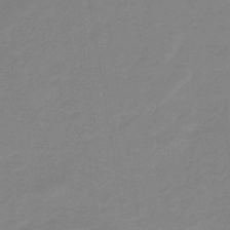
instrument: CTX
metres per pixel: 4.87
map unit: eHb
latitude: -32.6141
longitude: 67.2754
